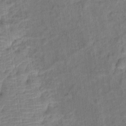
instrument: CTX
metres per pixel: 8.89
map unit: Hto
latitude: 15.8206
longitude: -39.8394
